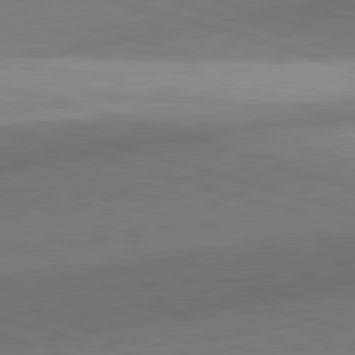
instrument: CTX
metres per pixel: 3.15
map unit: lApd
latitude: 81.8961
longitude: 133.5966
